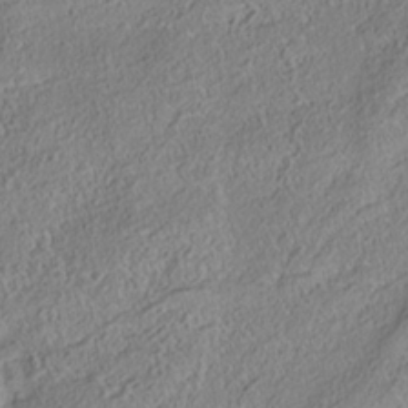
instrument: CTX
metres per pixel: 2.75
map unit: Nhe
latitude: -38.4062
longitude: 138.4251
